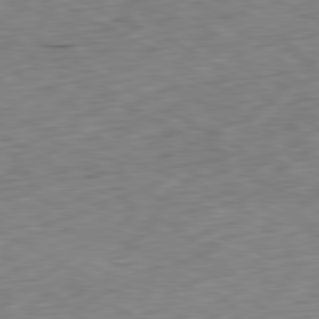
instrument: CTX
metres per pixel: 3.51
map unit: Ap
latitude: -80.7652
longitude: -71.5938
